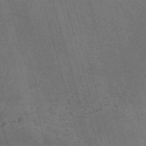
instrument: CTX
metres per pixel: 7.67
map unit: Nve
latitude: -59.3509
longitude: 65.8045
